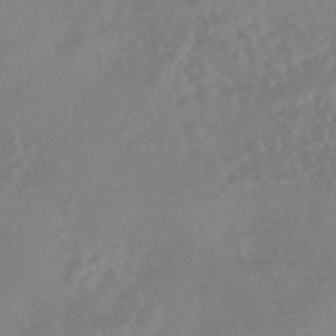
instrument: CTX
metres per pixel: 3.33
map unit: HNhu
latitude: -45.5021
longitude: 91.7856
